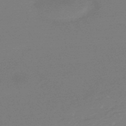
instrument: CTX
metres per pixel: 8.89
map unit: HNb
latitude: -55.4832
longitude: -40.7246
